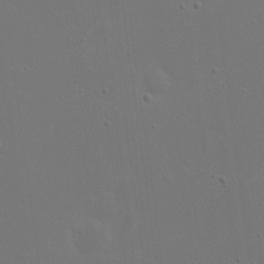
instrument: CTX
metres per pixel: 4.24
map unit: eHh
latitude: 23.4804
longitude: -69.3482
